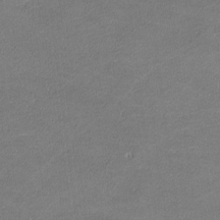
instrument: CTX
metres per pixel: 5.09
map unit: lHvf
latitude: -11.6911
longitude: -103.0458
